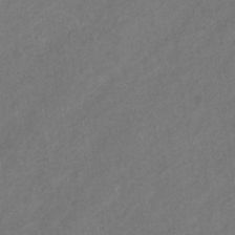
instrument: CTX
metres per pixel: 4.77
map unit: eHb
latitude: -31.1620
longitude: 70.4440
